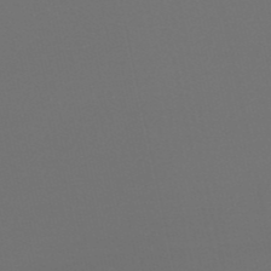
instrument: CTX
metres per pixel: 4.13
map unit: eHb
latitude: -50.9164
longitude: 70.1795
